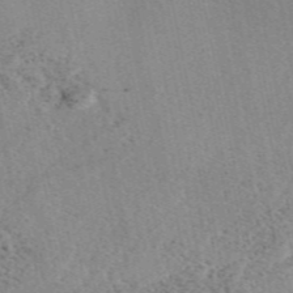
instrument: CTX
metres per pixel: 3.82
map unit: eAb
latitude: 48.7624
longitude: 106.5574
